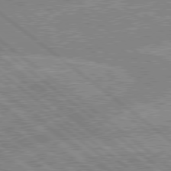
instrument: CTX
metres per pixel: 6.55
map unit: lApd
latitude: 79.0270
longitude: -156.0255
